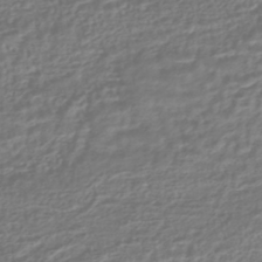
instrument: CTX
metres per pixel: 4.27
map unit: HNhu
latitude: -44.7274
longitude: 99.8989
